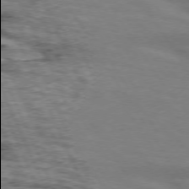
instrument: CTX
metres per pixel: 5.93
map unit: lApd
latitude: 73.4238
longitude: -53.9906
